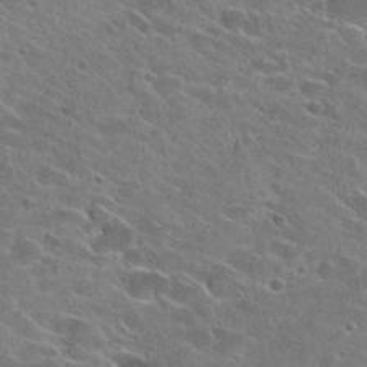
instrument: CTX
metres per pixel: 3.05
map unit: Hto
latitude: 26.4223
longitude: -43.0081
